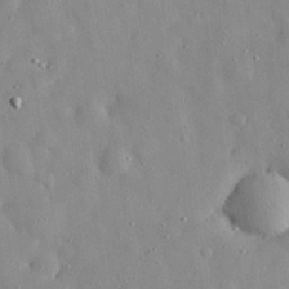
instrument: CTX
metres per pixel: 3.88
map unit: eHh
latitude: 29.2537
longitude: -74.4034
